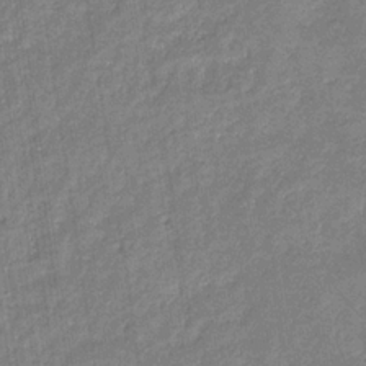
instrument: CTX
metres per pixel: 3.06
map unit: eHb
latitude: -32.5007
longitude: 74.5196
